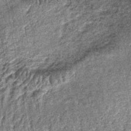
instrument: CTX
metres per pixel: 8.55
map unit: lHb
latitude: -38.6707
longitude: 64.6708
